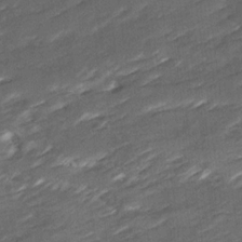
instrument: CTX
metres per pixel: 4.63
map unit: Ave
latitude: 16.5168
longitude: -136.6869
